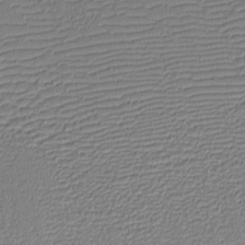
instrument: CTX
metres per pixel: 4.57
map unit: eHh
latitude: -3.2753
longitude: -85.9339
